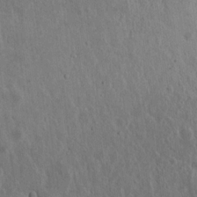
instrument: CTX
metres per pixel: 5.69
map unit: Nhu
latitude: 19.1214
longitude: -72.8569
